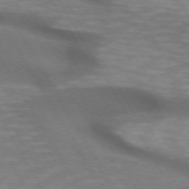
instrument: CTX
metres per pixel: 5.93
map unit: lApd
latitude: 72.4790
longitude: -51.7071
